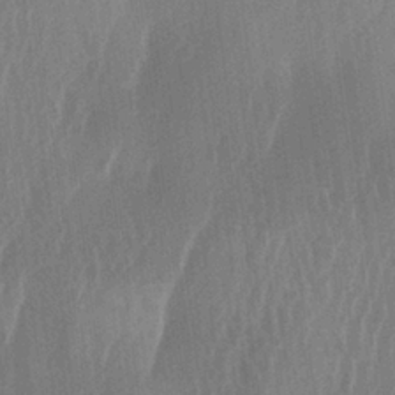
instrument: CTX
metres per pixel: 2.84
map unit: lAa
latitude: -6.5384
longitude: -129.1025
